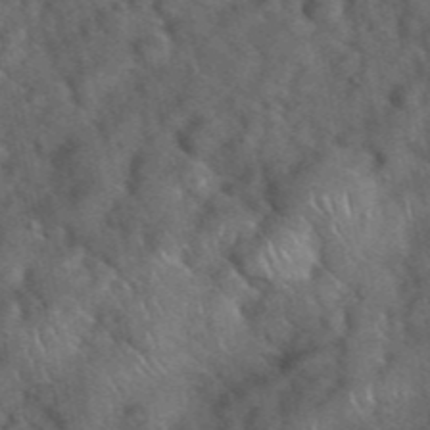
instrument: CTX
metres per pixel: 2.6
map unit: eHh
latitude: 39.6316
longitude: -57.0458
